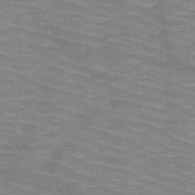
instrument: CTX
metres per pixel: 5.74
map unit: HNb
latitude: -47.8611
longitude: -45.9717
